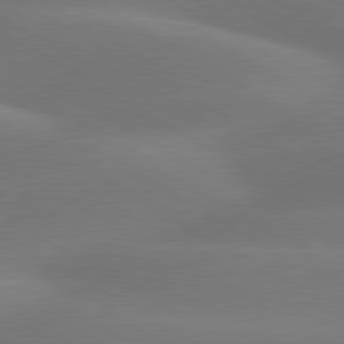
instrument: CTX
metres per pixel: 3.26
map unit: lApd
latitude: 79.8584
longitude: -88.9703
